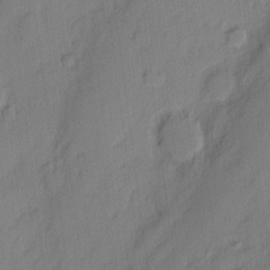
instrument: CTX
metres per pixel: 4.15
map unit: eHh
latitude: 3.1025
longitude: -77.1403
